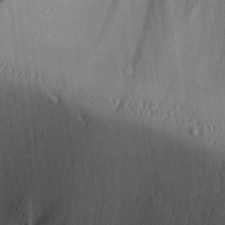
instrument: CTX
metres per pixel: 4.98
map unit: Aa
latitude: 26.5168
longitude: -134.7813
